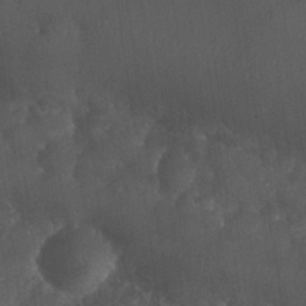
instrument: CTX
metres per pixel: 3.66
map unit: Nhu
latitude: 26.7435
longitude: -65.4237
